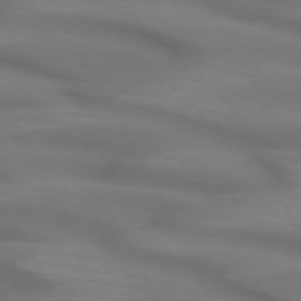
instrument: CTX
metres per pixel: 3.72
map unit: lApd
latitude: 72.3279
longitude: -49.2348
